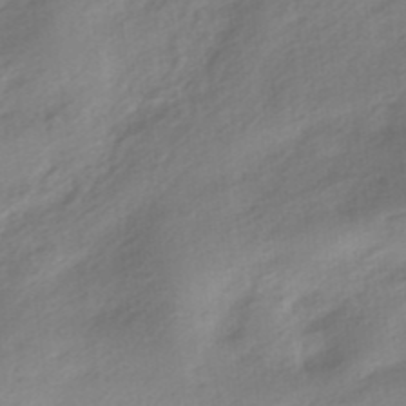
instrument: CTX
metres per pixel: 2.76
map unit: HNhu
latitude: -40.6329
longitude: 92.8219
